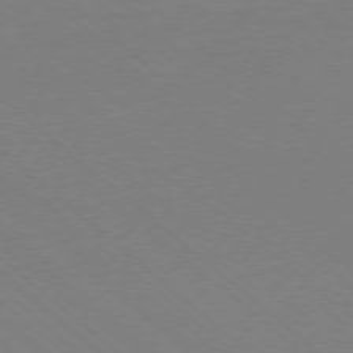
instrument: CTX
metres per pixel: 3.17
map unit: Ap
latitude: -78.1983
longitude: -90.2523
